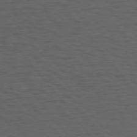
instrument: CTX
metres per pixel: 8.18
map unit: Hpe
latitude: 75.1970
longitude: -145.6505
